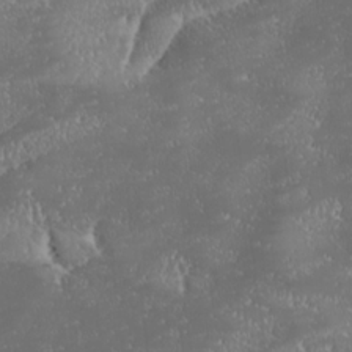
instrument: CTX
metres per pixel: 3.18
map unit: Ave
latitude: 18.3278
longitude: -137.8395
